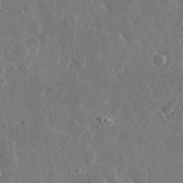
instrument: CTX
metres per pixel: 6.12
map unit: lHvf
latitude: 31.9151
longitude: -88.9703
